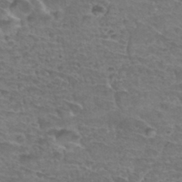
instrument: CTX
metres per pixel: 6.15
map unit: Hto
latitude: 34.0633
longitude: -44.2900
